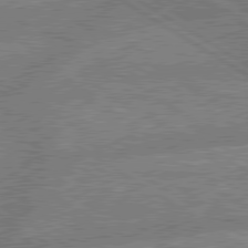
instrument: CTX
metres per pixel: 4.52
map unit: lApd
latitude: 79.6316
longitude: -162.7436
